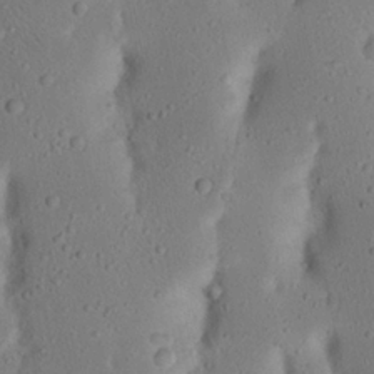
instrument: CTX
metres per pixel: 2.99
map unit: Nhu
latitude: 22.9136
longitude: -72.9136
